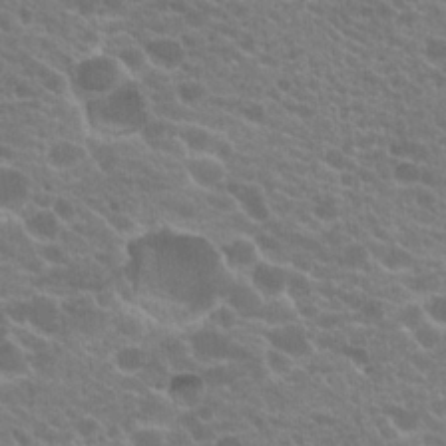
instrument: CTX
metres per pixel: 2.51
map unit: Hto
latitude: 20.1767
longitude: -35.4993
